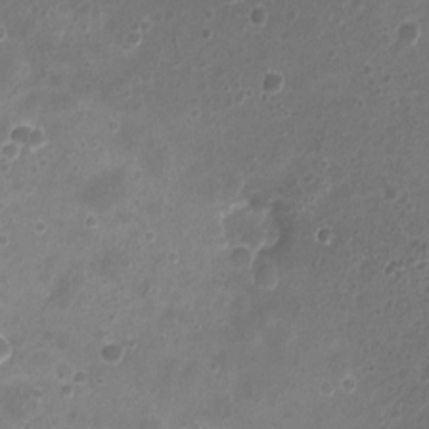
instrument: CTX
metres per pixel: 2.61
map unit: Nhu
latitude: 5.1214
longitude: -17.5938
